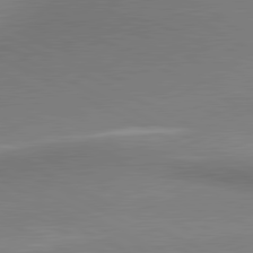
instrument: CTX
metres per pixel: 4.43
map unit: lApd
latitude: 81.1214
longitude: 162.7841
